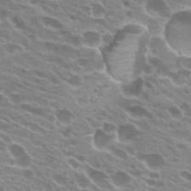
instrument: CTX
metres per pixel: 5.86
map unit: Hto
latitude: 23.9150
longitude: -38.4790
